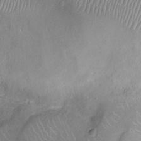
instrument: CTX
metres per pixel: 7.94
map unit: Ht
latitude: -8.1039
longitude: -20.2145
